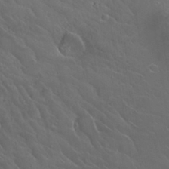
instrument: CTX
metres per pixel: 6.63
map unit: Nhu
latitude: 24.4601
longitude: -59.9717
